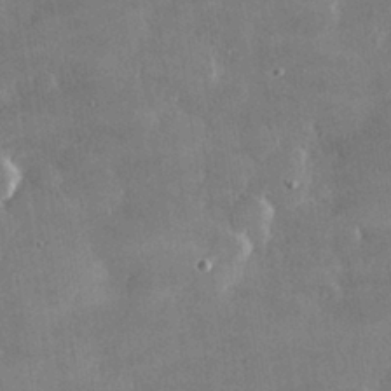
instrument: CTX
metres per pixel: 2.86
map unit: lHvf
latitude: 30.8002
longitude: -93.3859
